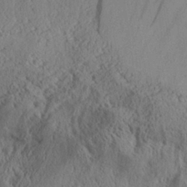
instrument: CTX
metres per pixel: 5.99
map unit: Aa
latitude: 29.2159
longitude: -133.5371
